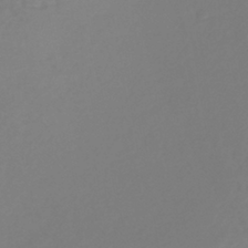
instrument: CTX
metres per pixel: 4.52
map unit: lHb
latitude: -38.7841
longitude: 68.4062
